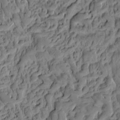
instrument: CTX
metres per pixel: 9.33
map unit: eHh
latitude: -1.0298
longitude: 16.6897
